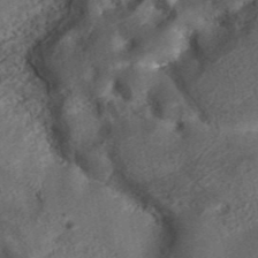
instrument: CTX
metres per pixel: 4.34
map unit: ANa
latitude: 41.8772
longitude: 33.2187
